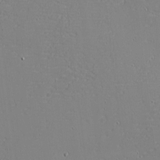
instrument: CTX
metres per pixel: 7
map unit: eHh
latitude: -3.8233
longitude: -80.7813
